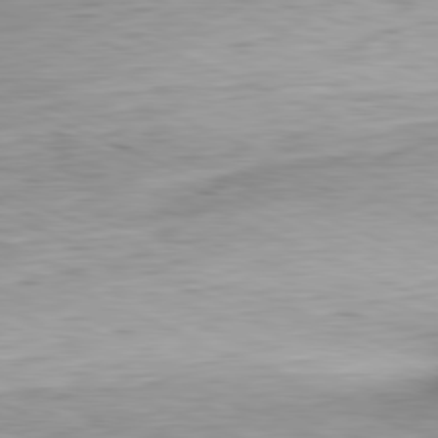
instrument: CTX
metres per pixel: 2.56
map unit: Ap
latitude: -81.6911
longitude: -70.8947
